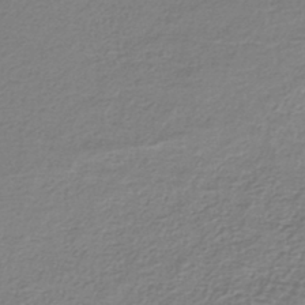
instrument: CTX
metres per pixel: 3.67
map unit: lHb
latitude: -42.4251
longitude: 70.6330
